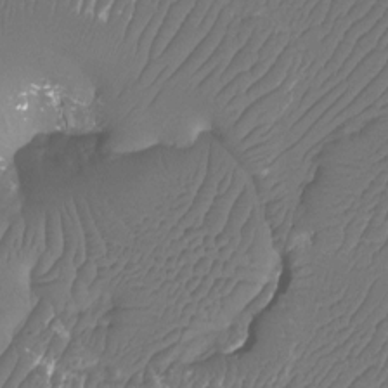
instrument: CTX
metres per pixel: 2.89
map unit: Htu
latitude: -14.1039
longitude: -47.1592
